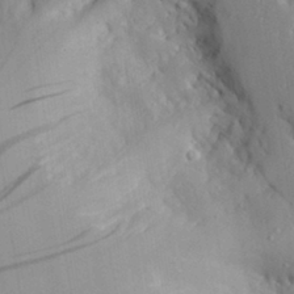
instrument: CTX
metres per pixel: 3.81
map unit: Aa
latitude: 29.8205
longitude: -131.8395
